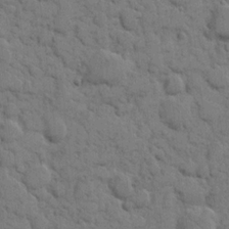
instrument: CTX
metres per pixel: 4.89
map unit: eHh
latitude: 8.5357
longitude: -65.1025
